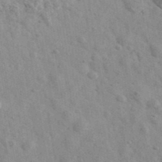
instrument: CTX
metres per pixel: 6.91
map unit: Ave
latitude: 40.4978
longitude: -110.8002
